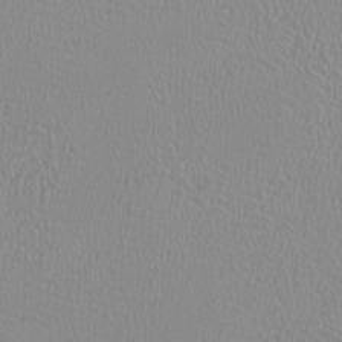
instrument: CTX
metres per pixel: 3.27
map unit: HNhu
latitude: -0.5007
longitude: -0.8191
